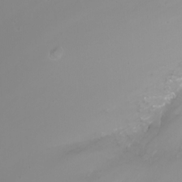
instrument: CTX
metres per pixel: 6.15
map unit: Nhu
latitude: -8.1606
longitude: -80.3467
